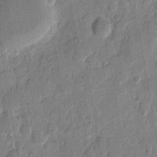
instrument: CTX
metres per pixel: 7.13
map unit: eHh
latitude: 9.2159
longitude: -66.3845
